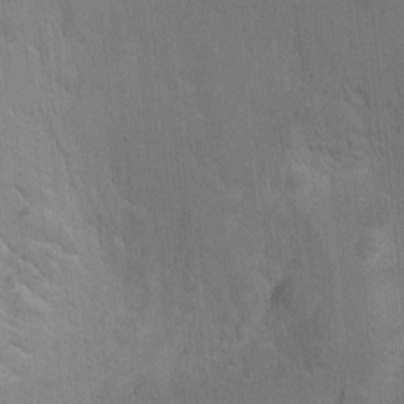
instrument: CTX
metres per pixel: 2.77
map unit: Ht
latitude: -1.0298
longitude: -17.1214
